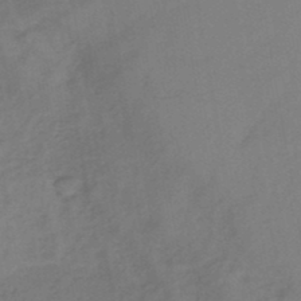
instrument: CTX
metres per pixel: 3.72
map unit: HNb
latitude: -47.0486
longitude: -39.0458
